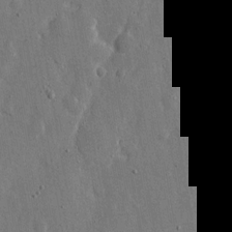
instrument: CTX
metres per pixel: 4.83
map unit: eHh
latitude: 11.7261
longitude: -69.7828
